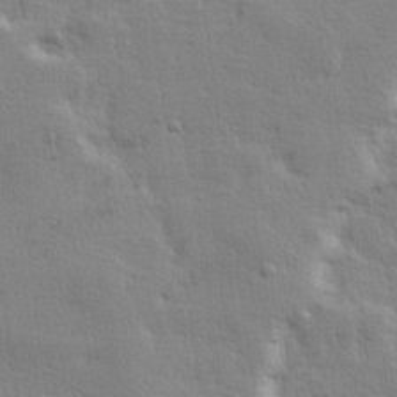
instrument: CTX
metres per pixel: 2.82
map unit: Hve
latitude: 24.4601
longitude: 143.8422
